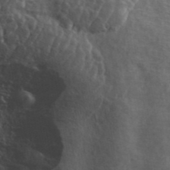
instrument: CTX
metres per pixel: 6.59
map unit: ANa
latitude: 42.3845
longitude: 14.0094
